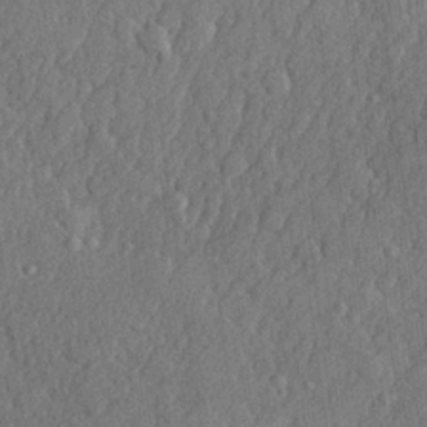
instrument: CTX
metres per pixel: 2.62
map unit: lHvf
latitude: 22.8002
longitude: 142.7463
